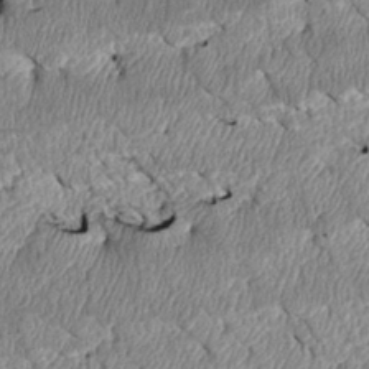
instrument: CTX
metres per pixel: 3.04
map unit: Htu
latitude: 3.1970
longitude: 150.2550
